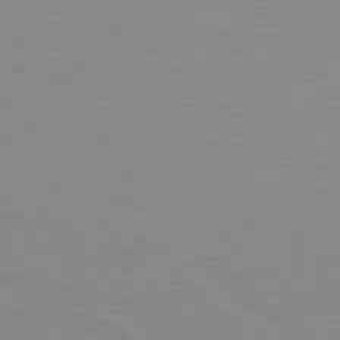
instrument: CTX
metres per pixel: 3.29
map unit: Hpe
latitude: 78.2334
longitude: -151.3103
